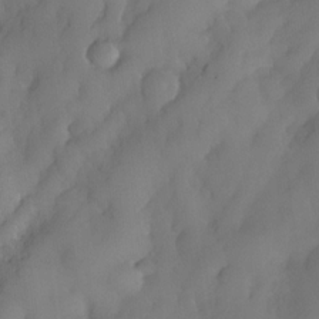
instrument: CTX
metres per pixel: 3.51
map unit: eHh
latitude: -23.2565
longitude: 15.5210
